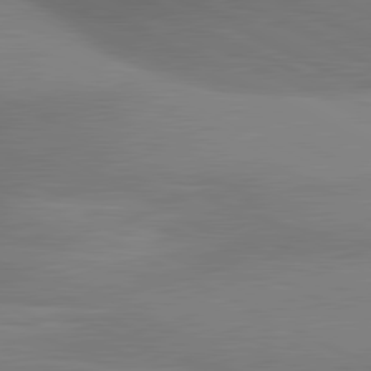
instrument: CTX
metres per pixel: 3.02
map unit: lApd
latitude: 81.3671
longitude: 135.0864
